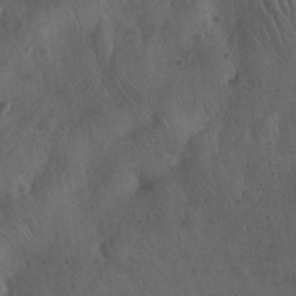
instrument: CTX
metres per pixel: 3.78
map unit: eHh
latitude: 29.3293
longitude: -76.4412
